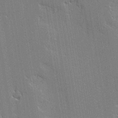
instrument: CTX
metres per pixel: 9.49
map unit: lAvf
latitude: 0.3278
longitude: -108.1011
